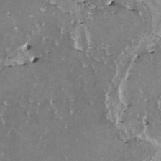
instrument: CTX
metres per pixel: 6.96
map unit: HNhu
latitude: 1.7827
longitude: 6.0661
